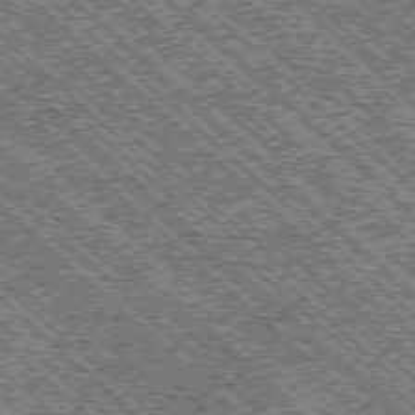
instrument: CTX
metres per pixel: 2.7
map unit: Ap
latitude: -76.2739
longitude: -96.0822
